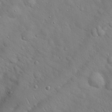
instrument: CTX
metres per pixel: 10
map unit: Hto
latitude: 19.1592
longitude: -53.4616
